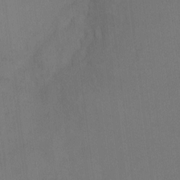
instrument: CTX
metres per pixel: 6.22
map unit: Hto
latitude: -12.3306
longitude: -40.4412
